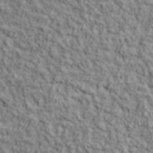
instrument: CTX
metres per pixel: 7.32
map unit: lHvf
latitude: 38.5924
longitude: -90.2523
